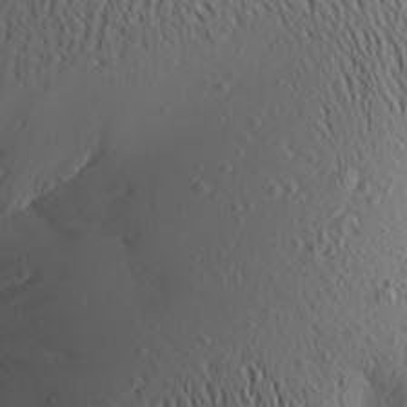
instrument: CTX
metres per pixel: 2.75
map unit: Aa
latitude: 21.6694
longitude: -145.7260
